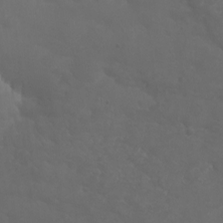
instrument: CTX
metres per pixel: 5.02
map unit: eHh
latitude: 0.7435
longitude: -56.2900
